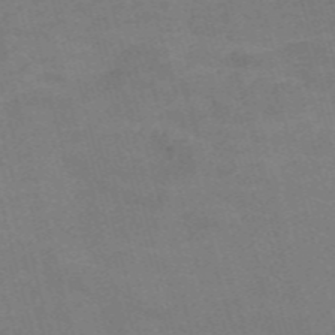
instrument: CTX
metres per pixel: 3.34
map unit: Nve
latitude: -58.7463
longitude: 51.8800
